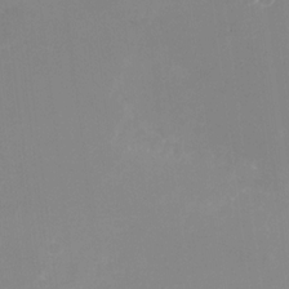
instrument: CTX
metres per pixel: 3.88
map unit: Nhu
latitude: -28.5007
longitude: -67.0269
